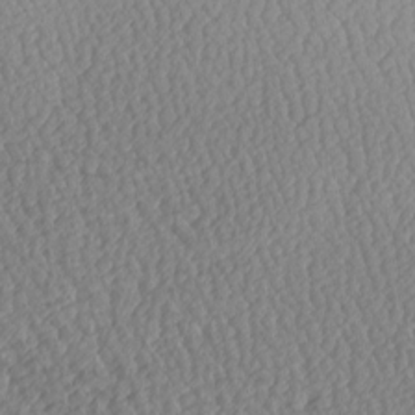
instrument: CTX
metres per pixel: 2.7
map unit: Hve
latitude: 2.6112
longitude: -121.6316
